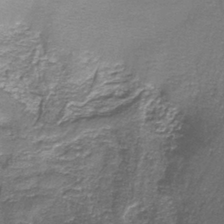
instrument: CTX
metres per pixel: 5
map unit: HNb
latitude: -37.3320
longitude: 51.3699
